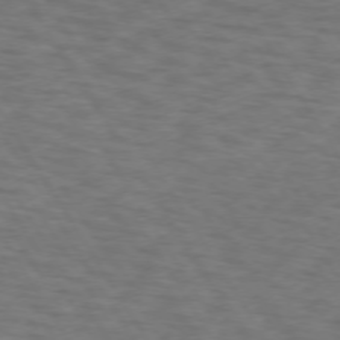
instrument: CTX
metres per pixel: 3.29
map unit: lApd
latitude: 72.9136
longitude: -74.3467
